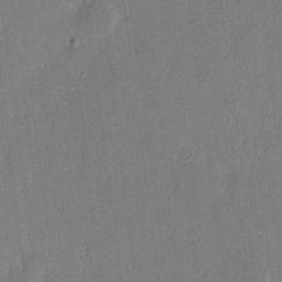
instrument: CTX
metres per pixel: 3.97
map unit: eHh
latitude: 8.7246
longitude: -68.5546
